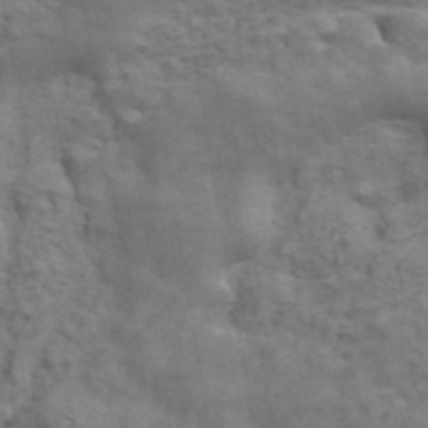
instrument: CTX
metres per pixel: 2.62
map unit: ANa
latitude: 42.8002
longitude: 17.3699
